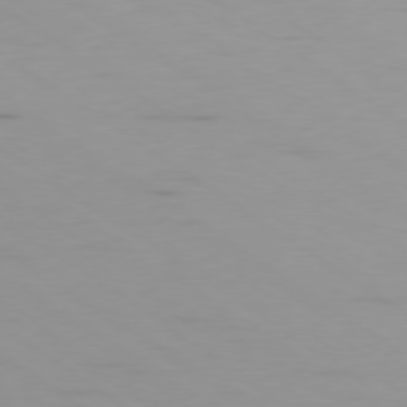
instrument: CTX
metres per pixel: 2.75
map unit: Ap
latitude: -79.8233
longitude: -58.5168
